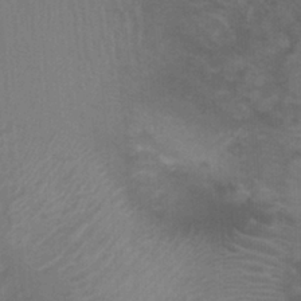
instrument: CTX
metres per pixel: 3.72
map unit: Ht
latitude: -0.7841
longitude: -17.0836
